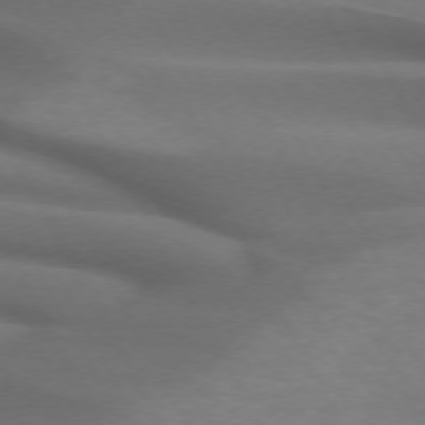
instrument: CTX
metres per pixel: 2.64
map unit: lApd
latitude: 71.9150
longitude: -51.6693
